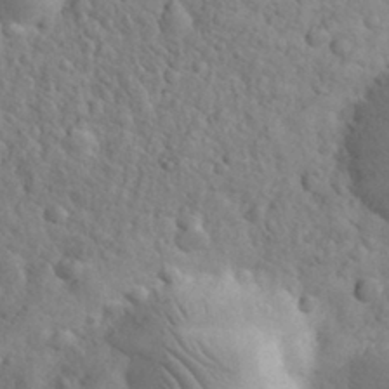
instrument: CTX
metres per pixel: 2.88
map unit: eHh
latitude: 31.8962
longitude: -68.4790
